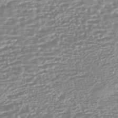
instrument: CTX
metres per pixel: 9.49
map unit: HNhu
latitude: -44.3684
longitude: 100.8785
